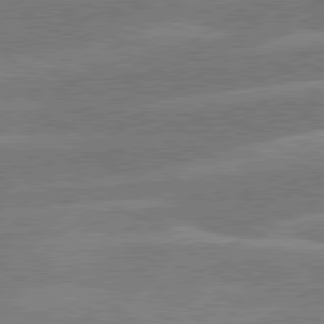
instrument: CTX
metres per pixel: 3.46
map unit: lApd
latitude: 79.7828
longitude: -121.7828
